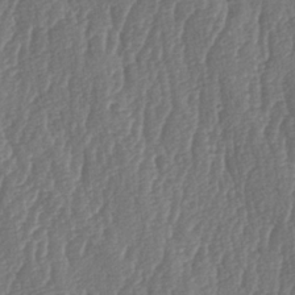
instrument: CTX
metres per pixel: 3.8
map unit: lAa
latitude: -7.4454
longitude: -129.7072
